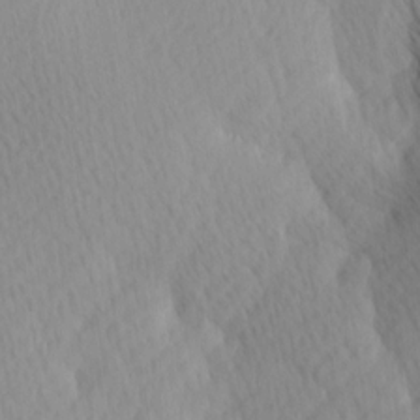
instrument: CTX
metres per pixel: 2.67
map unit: Ave
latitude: 12.7058
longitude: -106.7624
